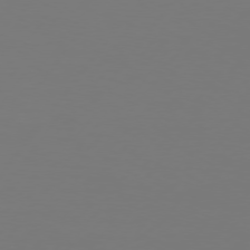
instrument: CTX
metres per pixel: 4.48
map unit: Hpe
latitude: 75.3671
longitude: -129.9906
